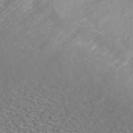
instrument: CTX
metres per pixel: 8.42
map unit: ANa
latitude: 43.2915
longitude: 29.8800
